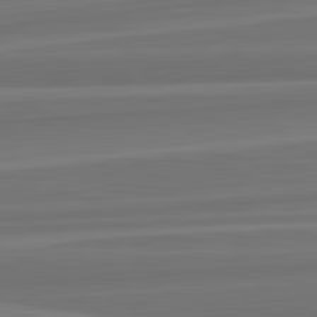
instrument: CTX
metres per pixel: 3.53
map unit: lApd
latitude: 82.8191
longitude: 168.0283
